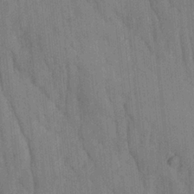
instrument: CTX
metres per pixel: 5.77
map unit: Ave
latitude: 23.0458
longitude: -134.8758
